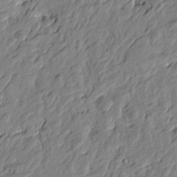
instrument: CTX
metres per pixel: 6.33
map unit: Htu
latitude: -2.5762
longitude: 179.8422
